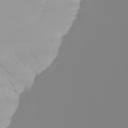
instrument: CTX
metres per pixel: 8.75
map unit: Nhu
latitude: -5.8233
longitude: -96.0444
